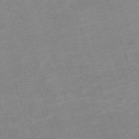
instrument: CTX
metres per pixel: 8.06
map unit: eHh
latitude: -64.3684
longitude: 50.3873
